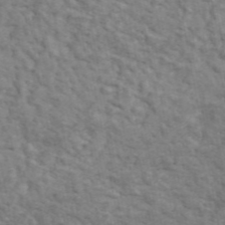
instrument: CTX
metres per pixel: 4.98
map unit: ANa
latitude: 46.0633
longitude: 29.7100
